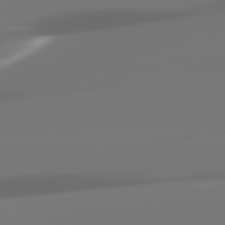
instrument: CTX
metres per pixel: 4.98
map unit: lApd
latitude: 82.3656
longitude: -146.8191
